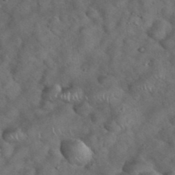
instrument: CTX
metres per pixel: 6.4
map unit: eHh
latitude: 39.4615
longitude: -57.1781
